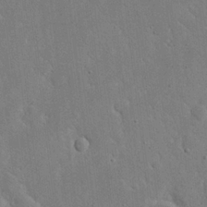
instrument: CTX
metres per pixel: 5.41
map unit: eHh
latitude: 19.7827
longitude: -71.2537
